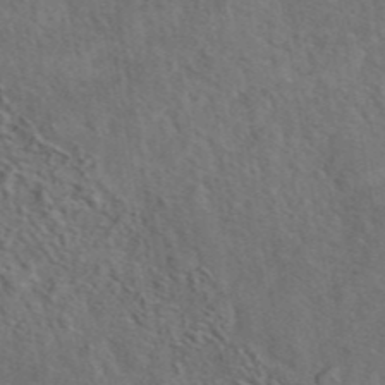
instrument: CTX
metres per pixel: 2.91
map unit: eAb
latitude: 43.4049
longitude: 110.8030
